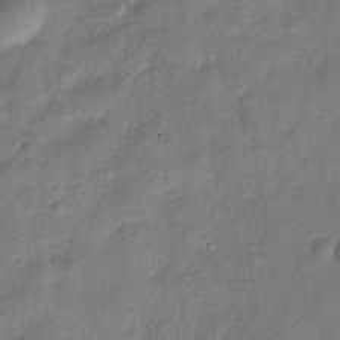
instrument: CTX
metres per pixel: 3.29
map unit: Nve
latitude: -25.6533
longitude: 106.5574
